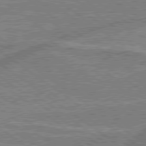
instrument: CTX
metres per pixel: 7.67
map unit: lApd
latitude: 79.3104
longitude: 175.7477
